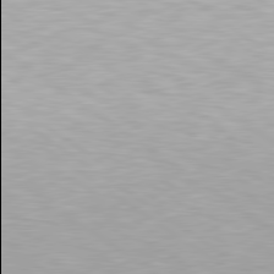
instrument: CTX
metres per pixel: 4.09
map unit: Hpe
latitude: 79.3482
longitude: -153.9906
